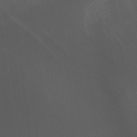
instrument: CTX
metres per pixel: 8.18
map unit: Nhu
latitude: -15.1809
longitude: -57.7638
